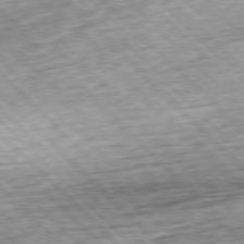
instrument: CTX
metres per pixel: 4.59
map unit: Hpe
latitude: -77.6533
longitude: 13.4832
